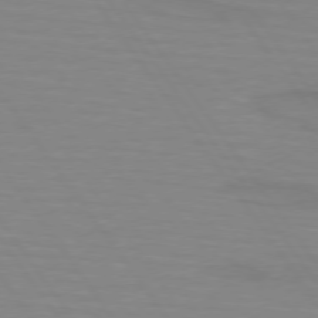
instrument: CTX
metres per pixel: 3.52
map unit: lApd
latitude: 74.2523
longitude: -79.4427
